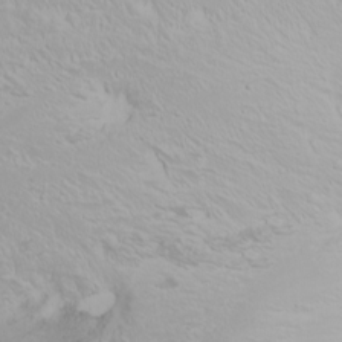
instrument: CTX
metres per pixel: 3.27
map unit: Htu
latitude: -0.2551
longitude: -76.3467
